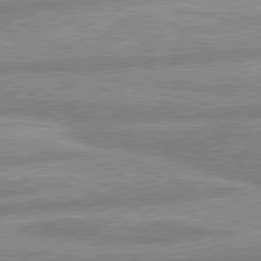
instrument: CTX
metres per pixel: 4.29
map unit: lApd
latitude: 80.1956
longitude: -167.1025
